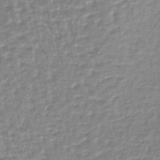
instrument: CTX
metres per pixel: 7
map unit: lHb
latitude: -40.6707
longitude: 64.4251
